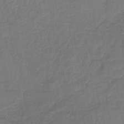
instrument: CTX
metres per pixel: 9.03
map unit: HNb
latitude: -34.1606
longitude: 62.3873
